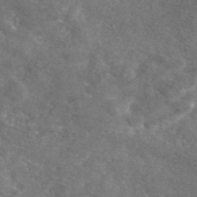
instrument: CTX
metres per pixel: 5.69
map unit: eAb
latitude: 47.2159
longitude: 110.6518
